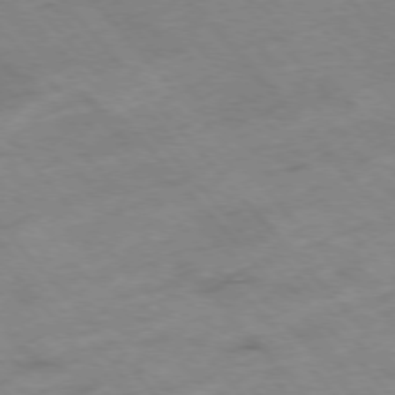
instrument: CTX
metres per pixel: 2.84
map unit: Hpe
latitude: -76.8219
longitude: -18.2333
